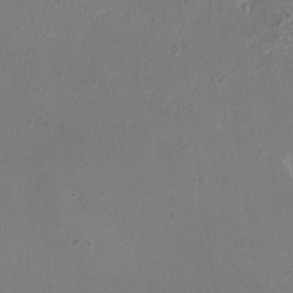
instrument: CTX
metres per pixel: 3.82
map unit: HNhu
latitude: -0.5007
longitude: 3.4265
